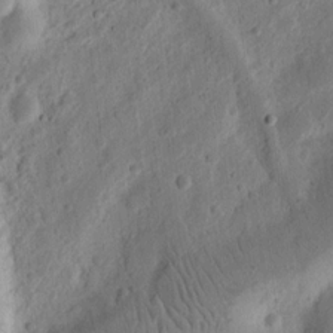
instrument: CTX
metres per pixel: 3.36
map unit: Ht
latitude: 11.8206
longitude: -75.1025
